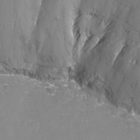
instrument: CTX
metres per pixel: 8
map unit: Nhu
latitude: -14.0283
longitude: -64.8758
